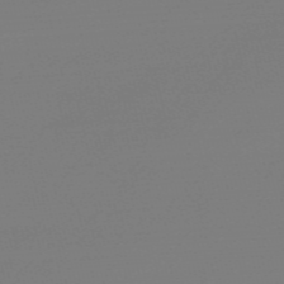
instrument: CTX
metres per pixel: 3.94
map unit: Nve
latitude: -56.9164
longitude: 62.2172
